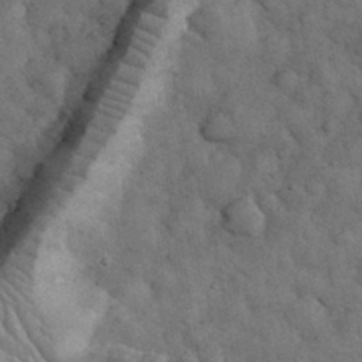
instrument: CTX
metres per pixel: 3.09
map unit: eHh
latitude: 33.3482
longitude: -68.3656
